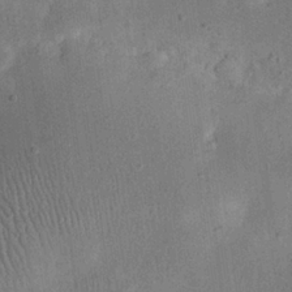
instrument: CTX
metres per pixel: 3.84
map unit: eHh
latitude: 23.8961
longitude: -68.6680
